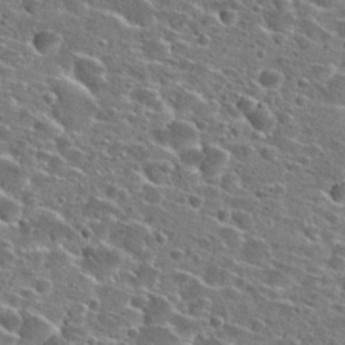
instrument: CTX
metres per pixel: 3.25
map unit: Hto
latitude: 26.6113
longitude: -47.0081
